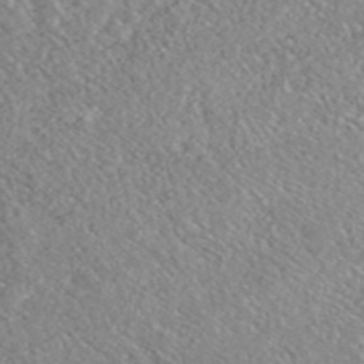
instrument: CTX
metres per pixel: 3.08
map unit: ANa
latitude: 39.9717
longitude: 18.9920
